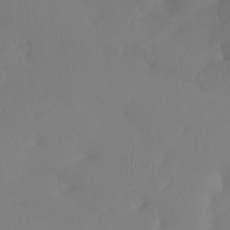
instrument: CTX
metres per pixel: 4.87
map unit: Htu
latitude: -15.1998
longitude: -47.2537
